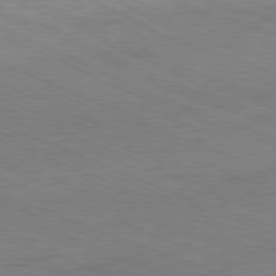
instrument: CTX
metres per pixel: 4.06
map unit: Ap
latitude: -81.5210
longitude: -73.0459
